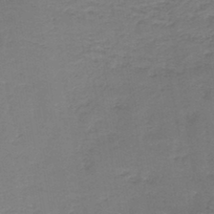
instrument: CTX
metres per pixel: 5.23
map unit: HNb
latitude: -43.7288
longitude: 49.2376
